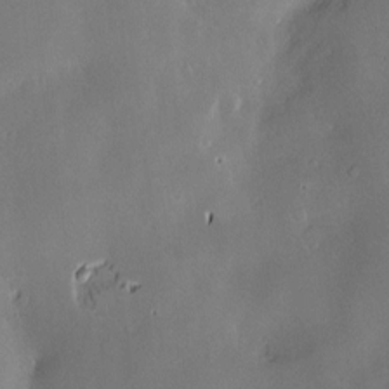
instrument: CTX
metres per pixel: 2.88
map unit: Hve
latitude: -10.0094
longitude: 174.6707
